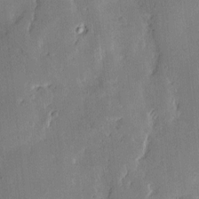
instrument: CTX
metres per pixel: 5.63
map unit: Hve
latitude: -10.8975
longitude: 175.6721
